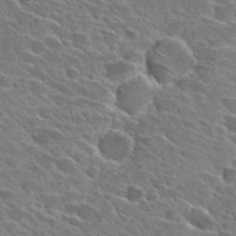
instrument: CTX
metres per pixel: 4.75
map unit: Hto
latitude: 28.3845
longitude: -42.7435
